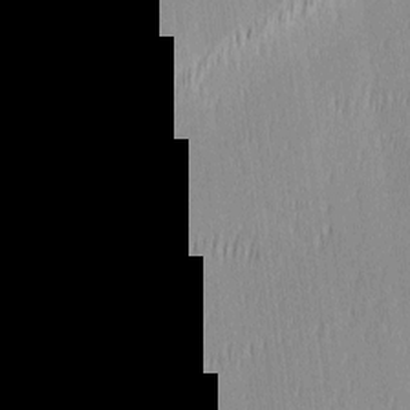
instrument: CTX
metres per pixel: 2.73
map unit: Ave
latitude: 2.9702
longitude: -113.9906
